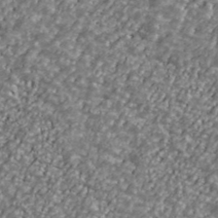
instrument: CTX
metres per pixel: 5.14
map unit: Ave
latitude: 40.7057
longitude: -111.6127
